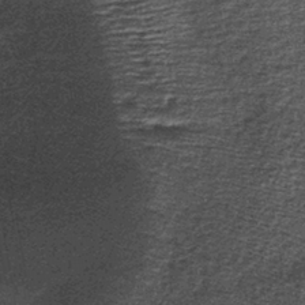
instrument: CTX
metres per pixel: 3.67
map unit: lHb
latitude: -39.6155
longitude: 64.1417
